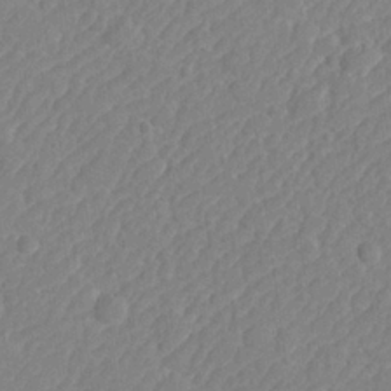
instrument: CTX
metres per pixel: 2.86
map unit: lHvf
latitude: 24.4412
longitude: 141.7100
